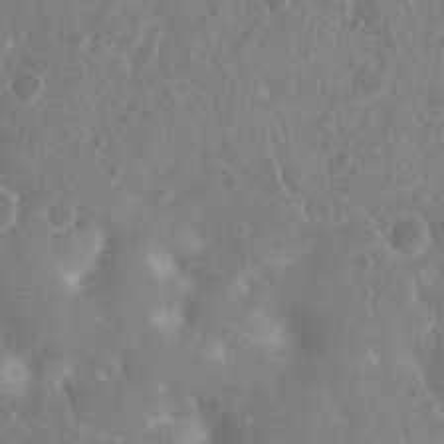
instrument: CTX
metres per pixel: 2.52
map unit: Nhu
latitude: 8.0255
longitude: -21.2348
